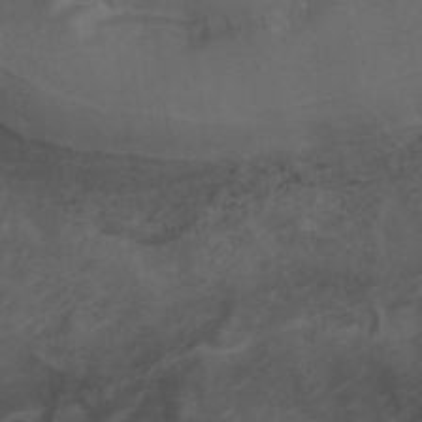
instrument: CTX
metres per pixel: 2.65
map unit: ANa
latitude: 38.9703
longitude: 23.1809
